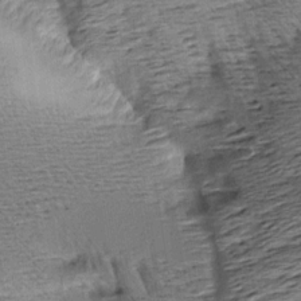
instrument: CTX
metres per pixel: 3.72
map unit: Aa
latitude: 8.5924
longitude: -141.7449
